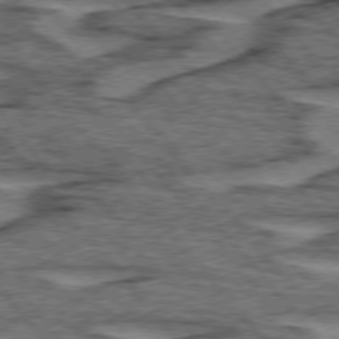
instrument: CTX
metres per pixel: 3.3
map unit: lApd
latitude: 75.8017
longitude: -76.6679
